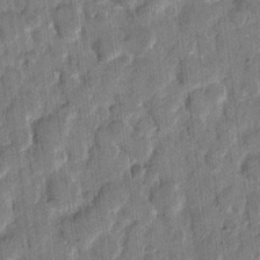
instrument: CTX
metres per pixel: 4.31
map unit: eHh
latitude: 11.6316
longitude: -66.2144
